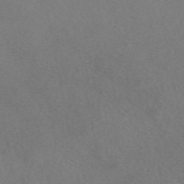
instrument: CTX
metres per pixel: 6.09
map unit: eAb
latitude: 48.6302
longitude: 108.5763
